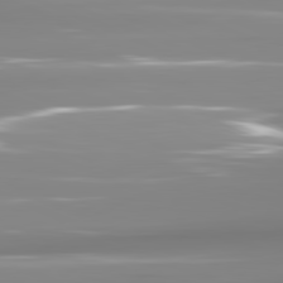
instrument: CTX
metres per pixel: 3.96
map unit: lApd
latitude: 81.8016
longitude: -137.6694
